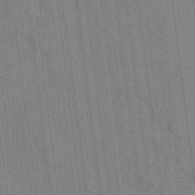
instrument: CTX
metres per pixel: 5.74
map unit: lAvf
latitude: 7.4615
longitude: 165.6533
